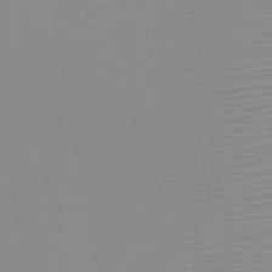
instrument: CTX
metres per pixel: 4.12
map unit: HNb
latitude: -45.3510
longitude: -43.8394
